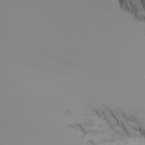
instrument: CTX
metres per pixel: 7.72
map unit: Nhu
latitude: -5.6722
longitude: -90.3467
